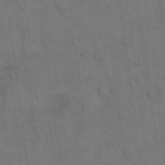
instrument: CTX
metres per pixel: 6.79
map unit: eHh
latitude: 15.4616
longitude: -62.7247
